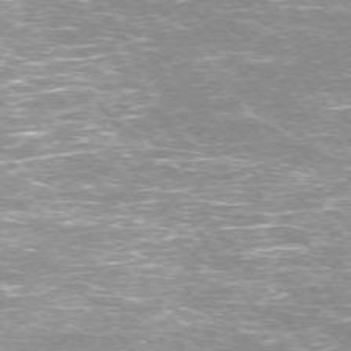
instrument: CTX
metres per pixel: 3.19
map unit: Ap
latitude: -74.8030
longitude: -75.2348
